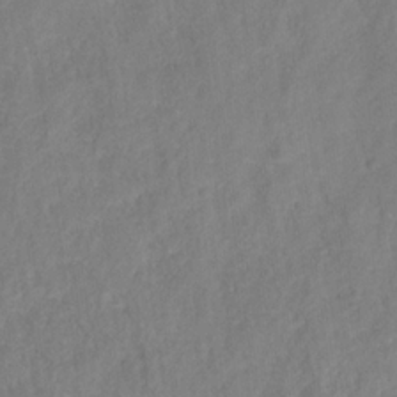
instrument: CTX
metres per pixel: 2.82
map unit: HNhu
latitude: -28.2551
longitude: 74.4629
